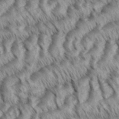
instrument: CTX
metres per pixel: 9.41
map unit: eHh
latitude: 35.8205
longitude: -138.3845
